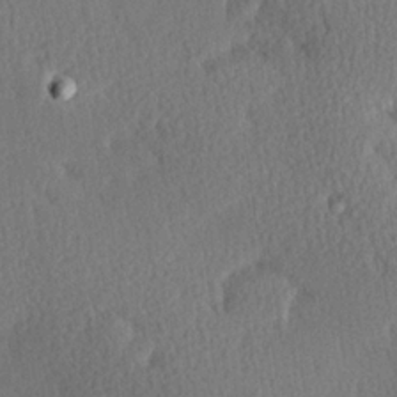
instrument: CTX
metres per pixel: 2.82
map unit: Hve
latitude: 27.2348
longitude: -93.3481
